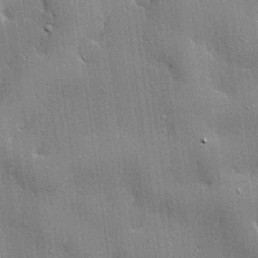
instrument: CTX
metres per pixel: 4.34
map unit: lHvf
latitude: 20.6680
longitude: 142.9919
